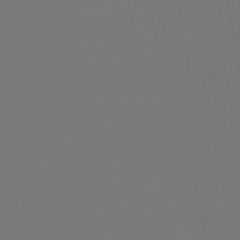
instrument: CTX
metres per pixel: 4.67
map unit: eHb
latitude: -49.9367
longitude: 78.7085
